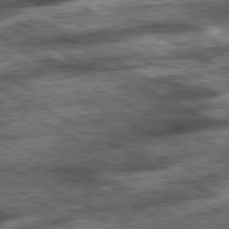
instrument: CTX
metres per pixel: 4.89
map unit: Ap
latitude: -81.0298
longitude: -89.7450
